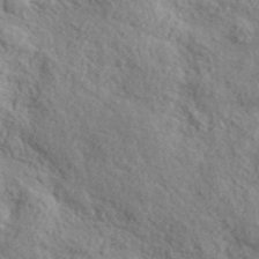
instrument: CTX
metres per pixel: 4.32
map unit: lHvf
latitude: 37.7639
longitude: -87.6883
